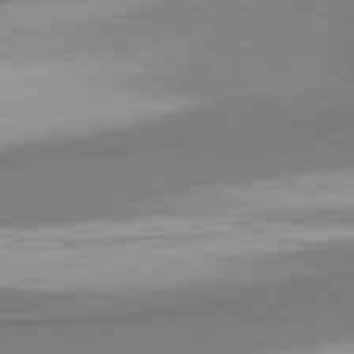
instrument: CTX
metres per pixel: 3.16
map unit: lApd
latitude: 81.5938
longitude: 165.2565
